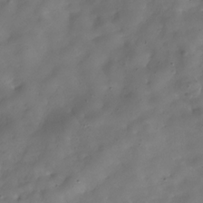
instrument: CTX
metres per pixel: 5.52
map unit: Hve
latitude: -30.8030
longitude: 94.7085
